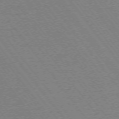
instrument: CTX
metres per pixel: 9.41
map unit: Ap
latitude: -74.4629
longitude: -77.0269
